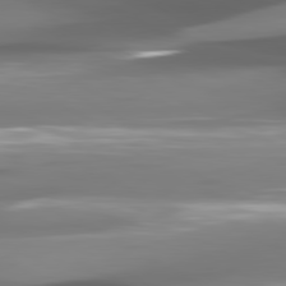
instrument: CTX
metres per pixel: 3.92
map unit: lApd
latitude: 80.6868
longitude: -144.9136
